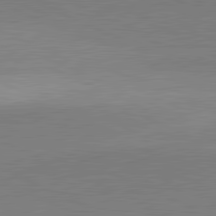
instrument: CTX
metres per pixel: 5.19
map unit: lApd
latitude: 81.9339
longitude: 139.4644
